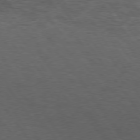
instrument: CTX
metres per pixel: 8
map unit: Hpe
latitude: 75.0270
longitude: -140.9324
